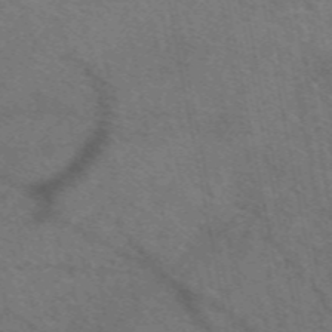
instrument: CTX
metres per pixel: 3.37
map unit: eAb
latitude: 50.6112
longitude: 110.5006
